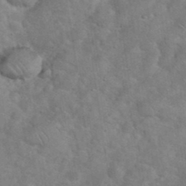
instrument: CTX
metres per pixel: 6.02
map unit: eHh
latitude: 36.8002
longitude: -64.6490
